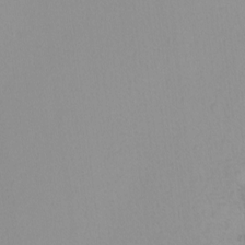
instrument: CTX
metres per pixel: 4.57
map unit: Nhu
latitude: -8.0283
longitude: -94.8947
